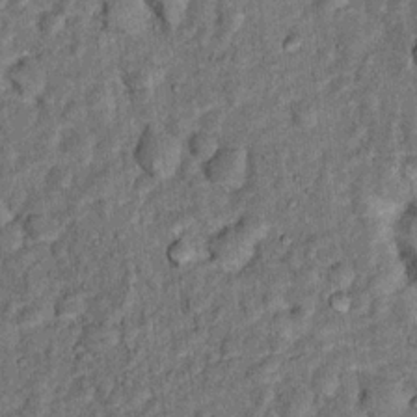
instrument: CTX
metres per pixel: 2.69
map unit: Hto
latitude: 14.2712
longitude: -34.4034
